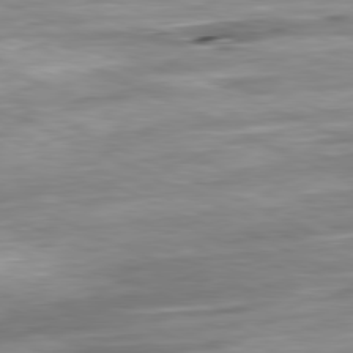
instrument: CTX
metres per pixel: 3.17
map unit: Ap
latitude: -81.4266
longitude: -87.6883
